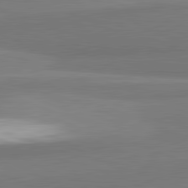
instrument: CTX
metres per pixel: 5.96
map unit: lApd
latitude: 82.0444
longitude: 173.7100
